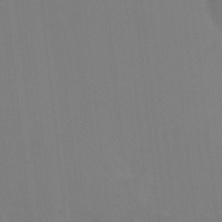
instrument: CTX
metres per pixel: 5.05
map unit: HNhu
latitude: 6.9136
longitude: 4.0283
